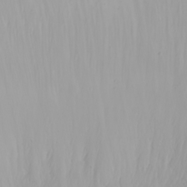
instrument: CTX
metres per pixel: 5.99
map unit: Nhu
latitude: -4.6707
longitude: -85.0459
